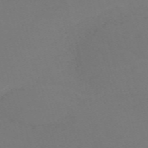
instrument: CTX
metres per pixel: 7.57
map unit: Nve
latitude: -58.6896
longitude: 60.3495
